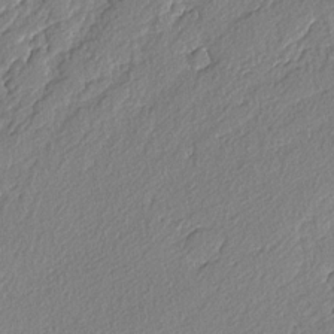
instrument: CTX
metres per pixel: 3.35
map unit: lAvf
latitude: -4.1605
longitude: -108.8380
